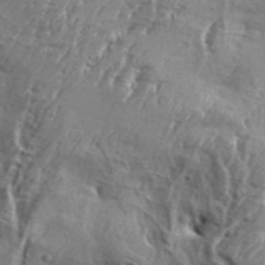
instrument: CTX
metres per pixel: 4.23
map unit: Aa
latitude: 34.3467
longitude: -135.4993
